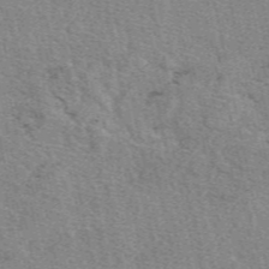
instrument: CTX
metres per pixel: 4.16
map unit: eAb
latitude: 49.2348
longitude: 106.1039
